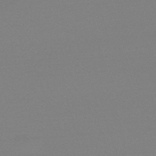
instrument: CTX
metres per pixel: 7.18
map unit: eHb
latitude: -50.1228
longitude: 68.8597
